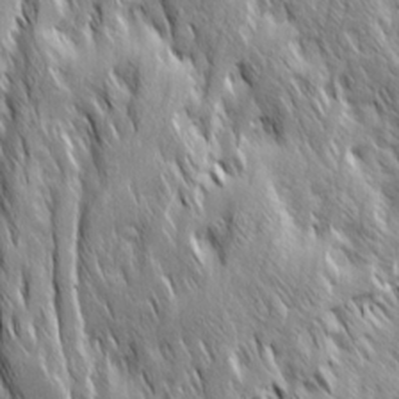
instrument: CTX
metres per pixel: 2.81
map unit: Ave
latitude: 14.9136
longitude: -134.4412
